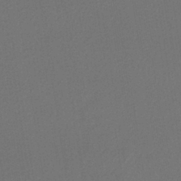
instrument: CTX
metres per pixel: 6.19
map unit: lHb
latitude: -39.5021
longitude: 69.1431
